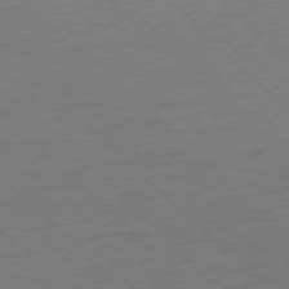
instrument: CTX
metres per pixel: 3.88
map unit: Ap
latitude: -77.4832
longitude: -85.2915
